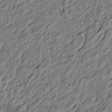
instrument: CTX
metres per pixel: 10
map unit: Htu
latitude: -3.8989
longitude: 179.8989
